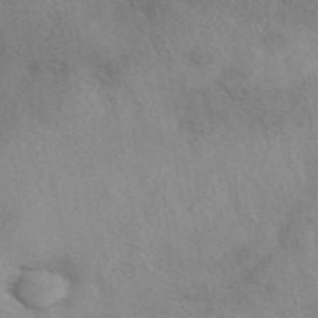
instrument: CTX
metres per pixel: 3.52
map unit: eAb
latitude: 41.6882
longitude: 110.1416
